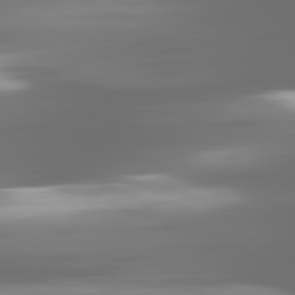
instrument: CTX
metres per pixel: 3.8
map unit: lApd
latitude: 81.0080
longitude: -139.1214
